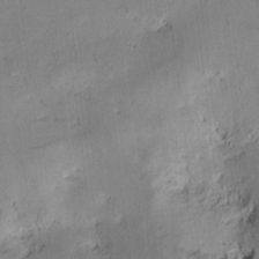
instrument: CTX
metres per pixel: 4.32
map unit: lAvf
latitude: 7.7639
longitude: 165.9745
